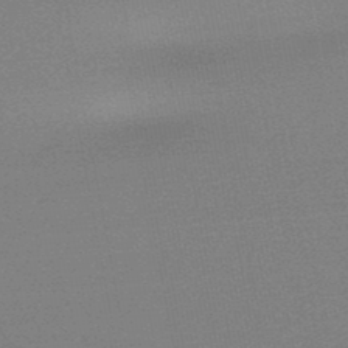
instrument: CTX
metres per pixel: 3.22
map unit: lHb
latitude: -48.0472
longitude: 62.7841
